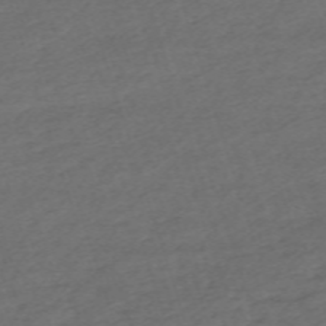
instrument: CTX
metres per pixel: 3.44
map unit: eHh
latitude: -62.8786
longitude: 54.0472
